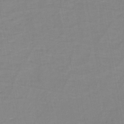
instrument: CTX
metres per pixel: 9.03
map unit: eHh
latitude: -43.0486
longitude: -31.6694
